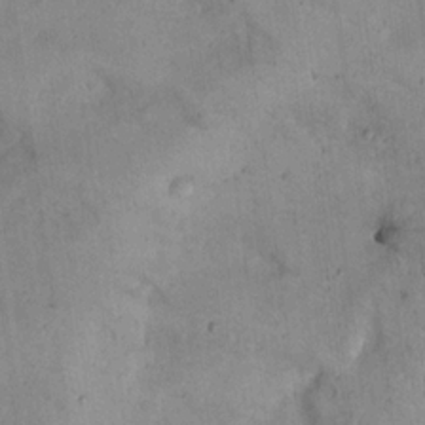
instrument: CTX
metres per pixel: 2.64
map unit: eHh
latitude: 21.3104
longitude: -61.1403
